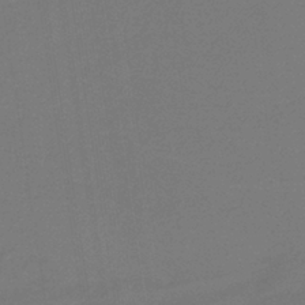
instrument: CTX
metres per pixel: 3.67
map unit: HNb
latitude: -37.7288
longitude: 54.6708
